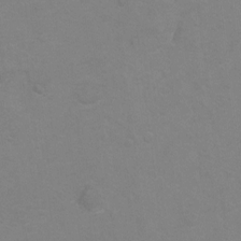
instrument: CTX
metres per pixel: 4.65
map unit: Hto
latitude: 7.3671
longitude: -35.9339
